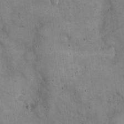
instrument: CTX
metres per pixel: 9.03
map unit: eHh
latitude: 22.0822
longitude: -60.7624
